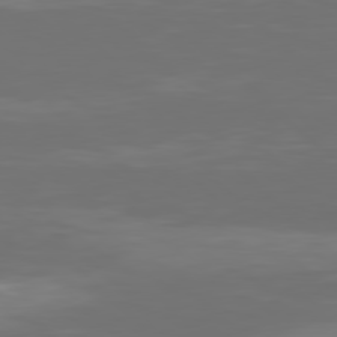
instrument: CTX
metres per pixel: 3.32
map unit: Hpe
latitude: 77.9339
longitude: -171.4993
